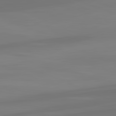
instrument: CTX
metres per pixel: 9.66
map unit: lApd
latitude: 82.0633
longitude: 128.3684
